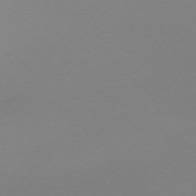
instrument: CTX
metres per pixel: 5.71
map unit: Ap
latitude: -74.4818
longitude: -72.5357
